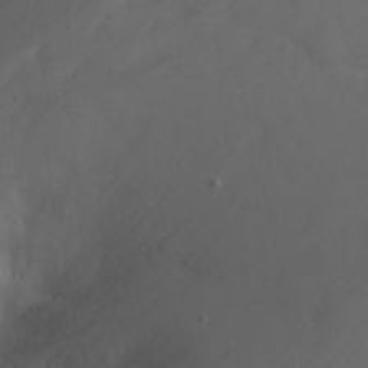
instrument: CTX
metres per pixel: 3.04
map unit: Nhu
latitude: -13.0864
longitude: -72.4979
